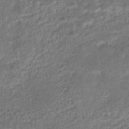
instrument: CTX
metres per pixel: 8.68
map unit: HNhu
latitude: -46.4629
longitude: 102.2740
